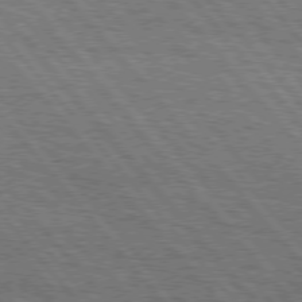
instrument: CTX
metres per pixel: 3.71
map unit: Hpe
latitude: 75.8017
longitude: -153.5938
